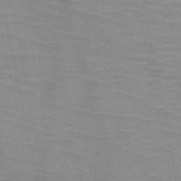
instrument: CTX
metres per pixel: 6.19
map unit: HNb
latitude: -46.9164
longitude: -47.2348
